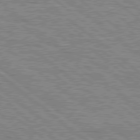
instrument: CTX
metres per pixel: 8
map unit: Hpe
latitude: 78.4790
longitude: -120.7436
